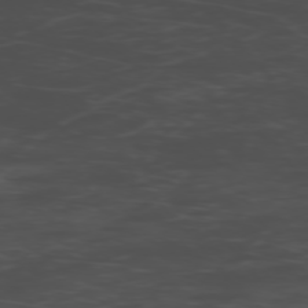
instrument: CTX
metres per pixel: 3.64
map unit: Ap
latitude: -76.6518
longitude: -66.7246
